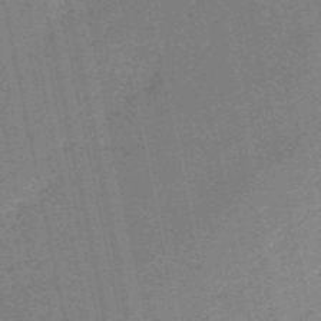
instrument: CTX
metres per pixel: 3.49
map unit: HNb
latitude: -54.4440
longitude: -45.3104
